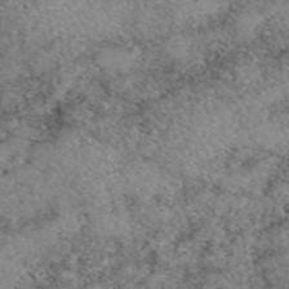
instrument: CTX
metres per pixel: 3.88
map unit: eAb
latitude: 49.8016
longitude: 110.0283
